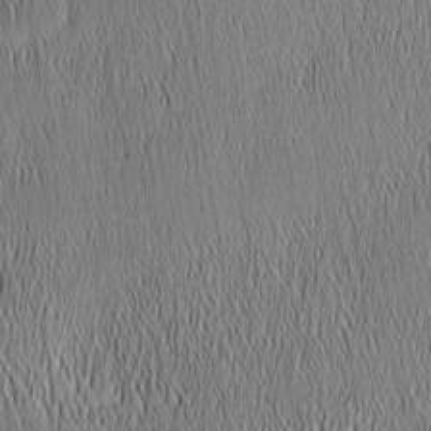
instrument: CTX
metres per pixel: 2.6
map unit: Nhu
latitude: -5.9367
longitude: -152.5168
